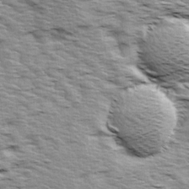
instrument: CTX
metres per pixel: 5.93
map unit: Ave
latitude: 14.4034
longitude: -104.3468
